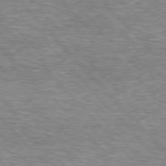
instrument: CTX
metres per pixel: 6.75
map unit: lApd
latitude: 76.6301
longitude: -74.7813
